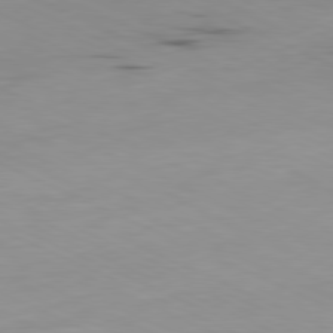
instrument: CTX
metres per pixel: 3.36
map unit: Ap
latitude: -81.1053
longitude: -93.3670
